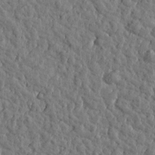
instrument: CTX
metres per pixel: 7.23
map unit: Htu
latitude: 0.4223
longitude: -178.8758
